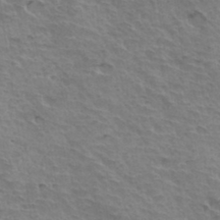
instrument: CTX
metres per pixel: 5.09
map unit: Hto
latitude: 34.7624
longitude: -44.6868
